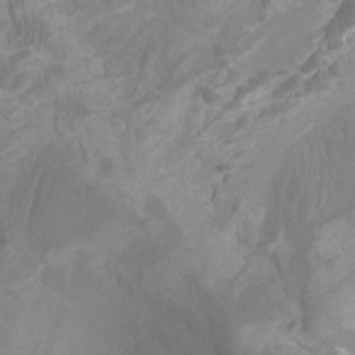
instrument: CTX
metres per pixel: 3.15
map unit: Ht
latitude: -2.6707
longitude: -17.4993
